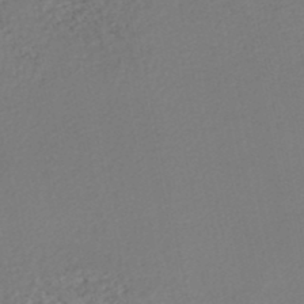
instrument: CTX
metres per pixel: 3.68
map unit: HNhu
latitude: -48.5952
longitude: 98.0472
